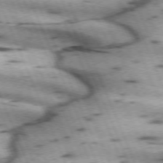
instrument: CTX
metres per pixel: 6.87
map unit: lApd
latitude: 72.2901
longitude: -53.7072
